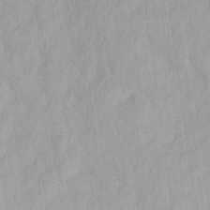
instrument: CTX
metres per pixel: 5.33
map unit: Ave
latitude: 12.3090
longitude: -106.6302
